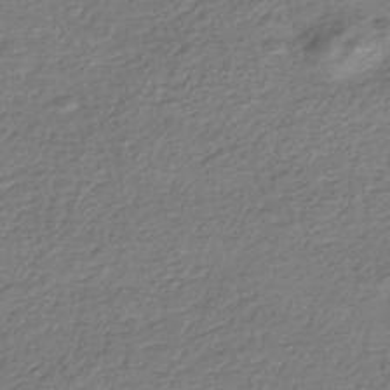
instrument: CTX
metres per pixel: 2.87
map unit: HNhu
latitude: -42.7274
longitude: 98.7652
